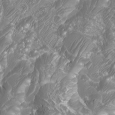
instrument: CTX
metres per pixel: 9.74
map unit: Htu
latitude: -6.7652
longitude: -74.9703
